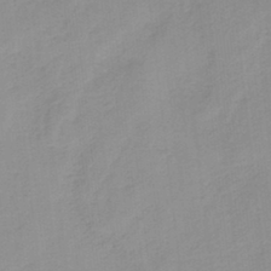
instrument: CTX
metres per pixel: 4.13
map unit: HNb
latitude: -36.0661
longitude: 56.0850
